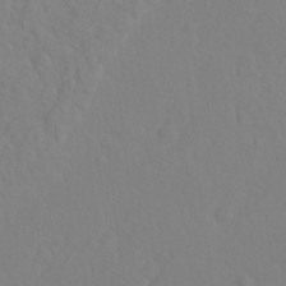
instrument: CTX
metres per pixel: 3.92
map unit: Hto
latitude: -6.9919
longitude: -48.1578
